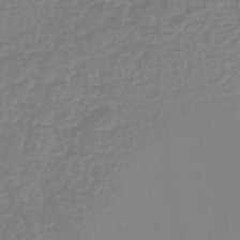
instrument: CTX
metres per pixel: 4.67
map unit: lHb
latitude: -44.7841
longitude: 65.6722
